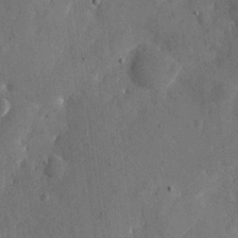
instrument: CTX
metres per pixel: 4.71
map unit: eHh
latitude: 11.6316
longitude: -67.6882
